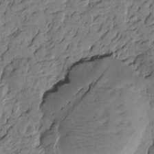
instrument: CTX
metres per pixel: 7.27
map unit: Htu
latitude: -4.4629
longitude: -177.0458
